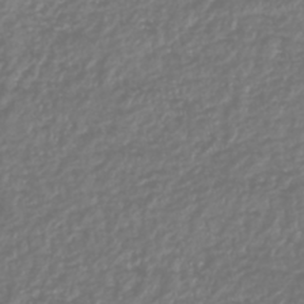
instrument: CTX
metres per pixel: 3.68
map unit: HNhu
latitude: -47.2565
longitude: 28.8030
